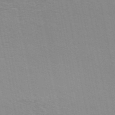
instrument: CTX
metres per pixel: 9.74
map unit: ANa
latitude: 49.3482
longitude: -74.1956
